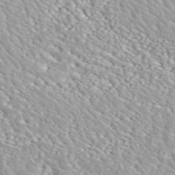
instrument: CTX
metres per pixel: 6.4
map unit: ANa
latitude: 44.8191
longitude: 20.8219
